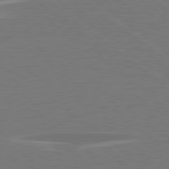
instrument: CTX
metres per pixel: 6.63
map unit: lApd
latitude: 79.2348
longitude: -93.7260
